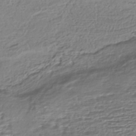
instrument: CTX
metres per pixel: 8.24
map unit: HNhu
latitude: -44.4629
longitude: 101.1242
